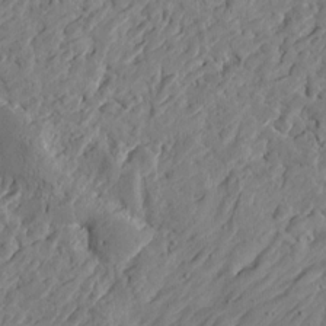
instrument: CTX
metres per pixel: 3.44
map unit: Htu
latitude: -2.1605
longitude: -178.4790
